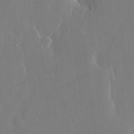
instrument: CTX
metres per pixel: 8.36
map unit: eHh
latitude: 15.6505
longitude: -70.8380
